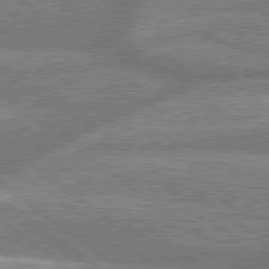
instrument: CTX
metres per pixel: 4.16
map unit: Hpe
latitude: 78.7247
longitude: -159.1781
